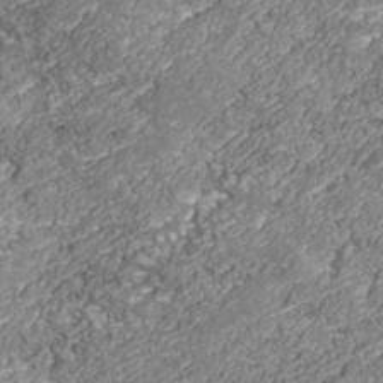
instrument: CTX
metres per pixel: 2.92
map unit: Nhu
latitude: -39.1053
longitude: -84.2334
